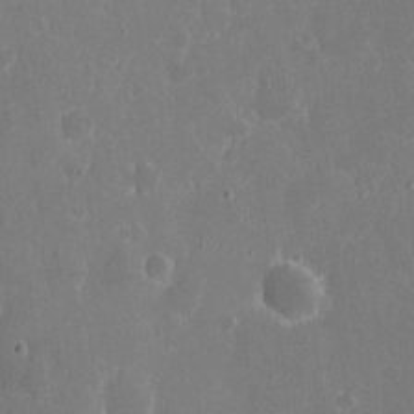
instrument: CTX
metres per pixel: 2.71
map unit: eHh
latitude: 8.9892
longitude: -69.0648
